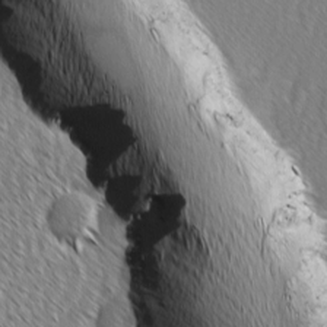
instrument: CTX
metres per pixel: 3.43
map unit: Ave
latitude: -1.5211
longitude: -113.5749
